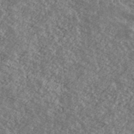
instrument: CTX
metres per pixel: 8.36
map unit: Ave
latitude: 39.2537
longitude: -109.9339
